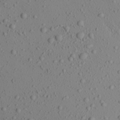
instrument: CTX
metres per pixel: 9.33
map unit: Aa
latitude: 23.2537
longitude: -144.2144
